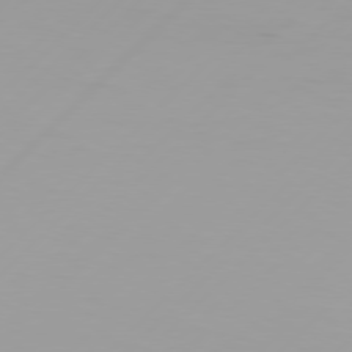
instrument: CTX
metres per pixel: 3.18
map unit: Hpe
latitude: 77.5938
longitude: -138.4790
